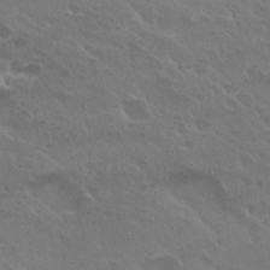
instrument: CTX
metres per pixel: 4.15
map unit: Hto
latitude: 26.4790
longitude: -36.5168
